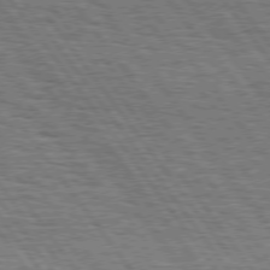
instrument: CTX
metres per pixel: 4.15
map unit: Hpe
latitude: 75.1781
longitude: -152.4223
